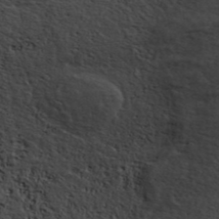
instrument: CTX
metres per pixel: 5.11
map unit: ANa
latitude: 42.0444
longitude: 54.8975
